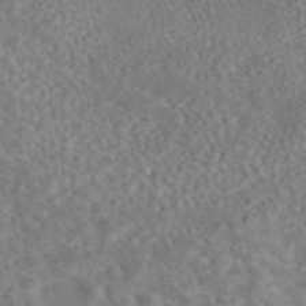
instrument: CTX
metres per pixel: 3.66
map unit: eAb
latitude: 44.7813
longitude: 124.2173
